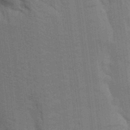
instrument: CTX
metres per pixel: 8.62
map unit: Aa
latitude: 9.6694
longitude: -126.8191
